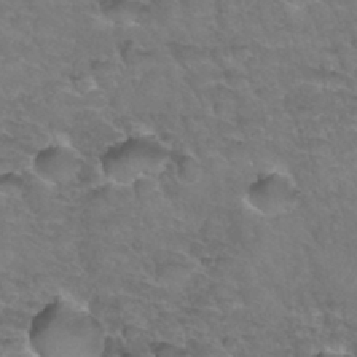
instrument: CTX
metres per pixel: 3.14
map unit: Hto
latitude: 34.1577
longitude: -46.8191
